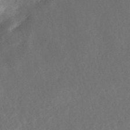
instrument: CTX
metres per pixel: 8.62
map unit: Nhe
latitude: -48.4818
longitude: -172.1577
